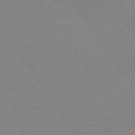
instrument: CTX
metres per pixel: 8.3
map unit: Hpe
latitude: 74.1011
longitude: -140.8191
